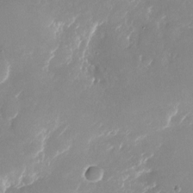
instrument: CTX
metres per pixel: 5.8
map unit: Nhu
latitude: -25.0864
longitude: -72.9892
